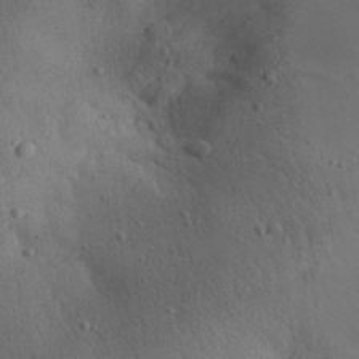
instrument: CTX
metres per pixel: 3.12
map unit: Aa
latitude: 30.1011
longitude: -144.8002
